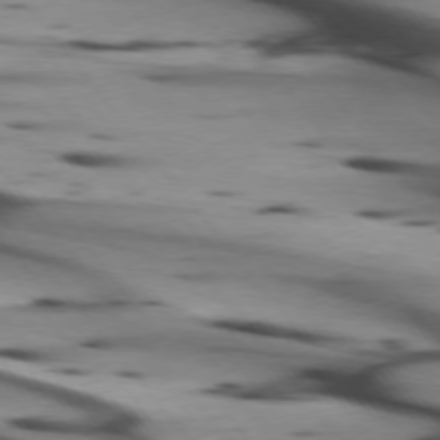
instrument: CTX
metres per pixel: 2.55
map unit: lApd
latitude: 75.2915
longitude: -65.8583
